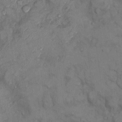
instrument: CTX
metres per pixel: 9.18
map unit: Nhu
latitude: 9.2537
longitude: -25.2914
